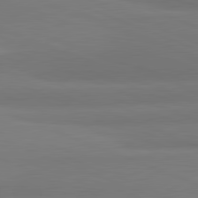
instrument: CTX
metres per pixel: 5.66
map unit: lApd
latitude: 81.9717
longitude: 176.6330
